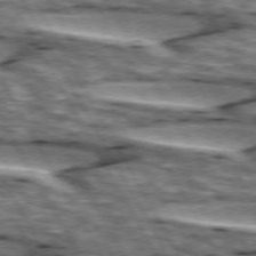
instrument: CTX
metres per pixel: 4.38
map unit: lApd
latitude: 74.4223
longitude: -55.8772
